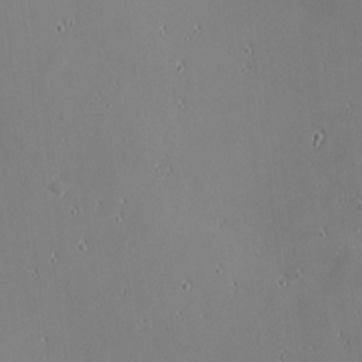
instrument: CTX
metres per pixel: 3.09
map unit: eHh
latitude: -3.0486
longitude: -81.4426
